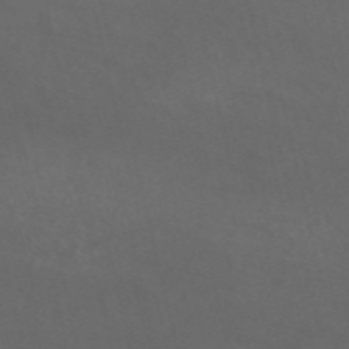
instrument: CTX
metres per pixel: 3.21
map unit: ANa
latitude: 49.8961
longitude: -71.7827
